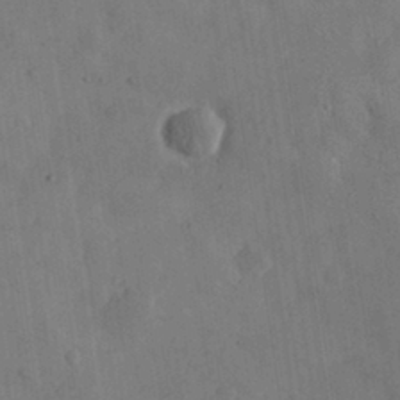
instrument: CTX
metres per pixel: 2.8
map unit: eHh
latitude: 30.7436
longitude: -73.8584
